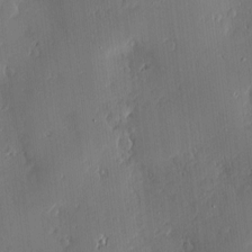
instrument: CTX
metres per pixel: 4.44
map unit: Nve
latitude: -7.6344
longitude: 173.8989
